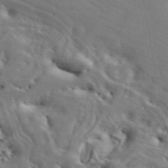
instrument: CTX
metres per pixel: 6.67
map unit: ANa
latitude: 43.8017
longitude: 46.3684
